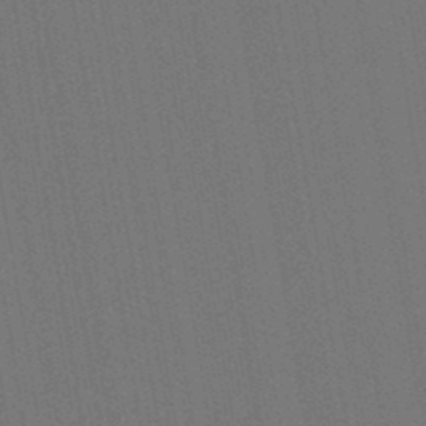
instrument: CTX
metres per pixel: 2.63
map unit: lHb
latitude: -47.3131
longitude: 72.8975
